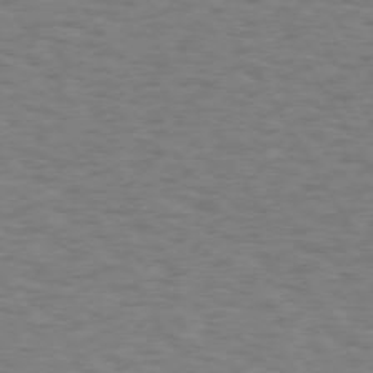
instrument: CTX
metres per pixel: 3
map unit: Hpe
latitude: 72.6869
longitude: -129.3482
